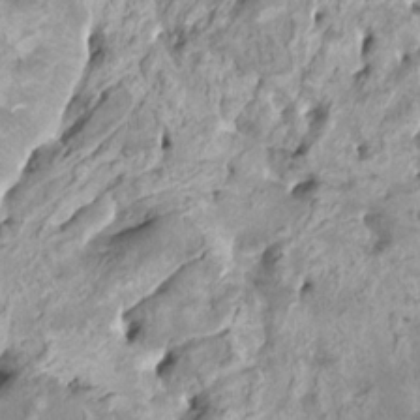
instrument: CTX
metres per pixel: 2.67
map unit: HNhu
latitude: 3.6505
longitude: -2.7624
